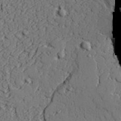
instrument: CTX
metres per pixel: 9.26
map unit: lAvf
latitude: 25.7071
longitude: -110.1956
